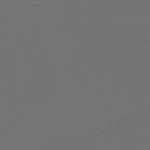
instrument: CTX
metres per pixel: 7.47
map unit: lHb
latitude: -43.8611
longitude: 53.1053
